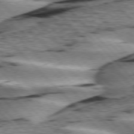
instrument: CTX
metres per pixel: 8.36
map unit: lApd
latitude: 76.0444
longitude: -78.9703
